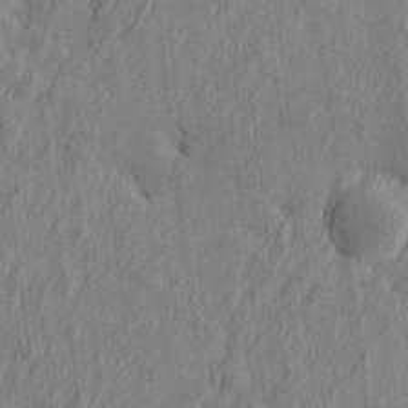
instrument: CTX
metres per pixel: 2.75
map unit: Htu
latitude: -7.1242
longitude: 178.1605
